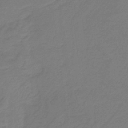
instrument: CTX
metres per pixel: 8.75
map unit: HNb
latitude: -37.6910
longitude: 55.2943
